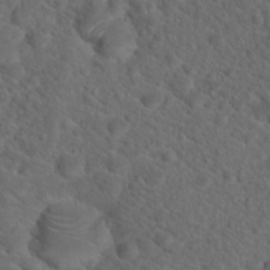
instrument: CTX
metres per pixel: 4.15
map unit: Hto
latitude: 19.4426
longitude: -39.5938
